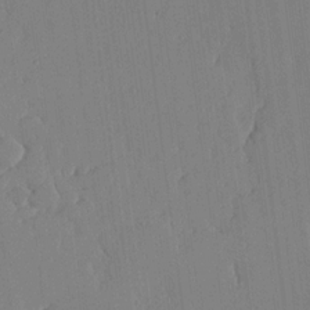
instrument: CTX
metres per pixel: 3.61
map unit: lHvf
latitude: 18.1389
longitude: -112.5735
